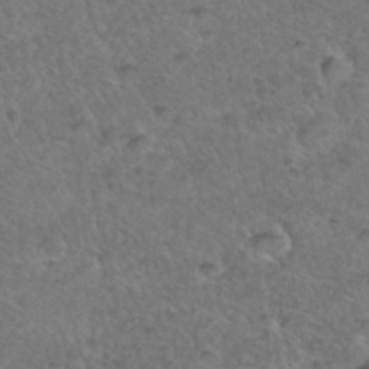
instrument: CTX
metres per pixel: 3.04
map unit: Hto
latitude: 36.0444
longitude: -48.1956
